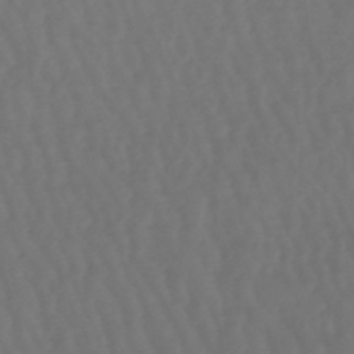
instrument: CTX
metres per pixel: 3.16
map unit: lHb
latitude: -47.9745
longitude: 79.4643
